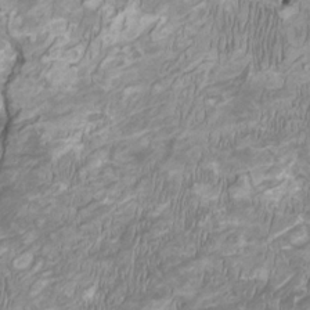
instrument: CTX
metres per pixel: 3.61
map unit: HNhu
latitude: 2.0822
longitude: -2.5923
